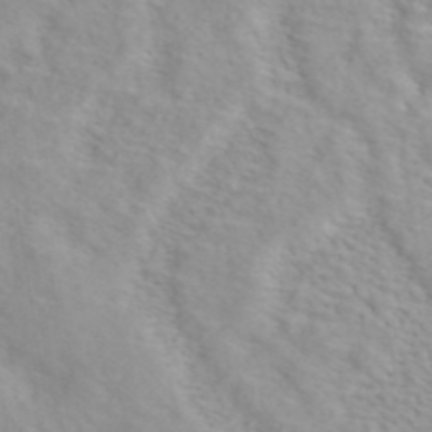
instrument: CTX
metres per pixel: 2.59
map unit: ANa
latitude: 40.5545
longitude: 28.5952
